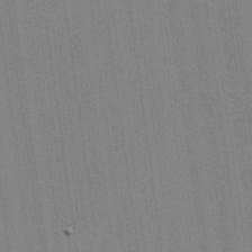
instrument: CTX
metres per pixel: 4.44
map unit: lAvf
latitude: 24.2900
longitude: -111.4616
